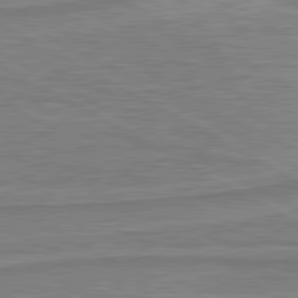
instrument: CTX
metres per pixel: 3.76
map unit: lApd
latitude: 80.9136
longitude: 174.0849
